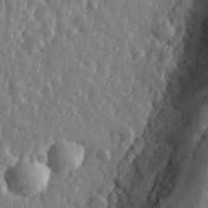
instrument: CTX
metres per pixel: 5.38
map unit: eHh
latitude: 32.4601
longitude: -80.0255
